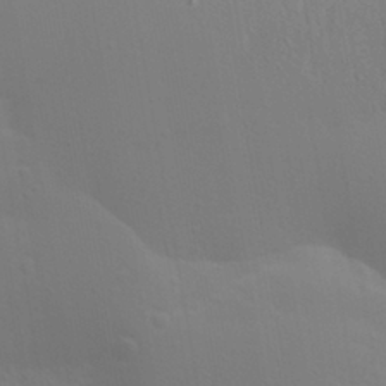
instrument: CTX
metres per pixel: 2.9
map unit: Aa
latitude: 29.1970
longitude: -131.9151
